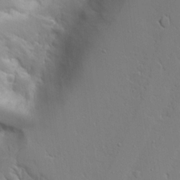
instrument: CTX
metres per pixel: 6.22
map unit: Aa
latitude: 20.6680
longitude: -124.4223
